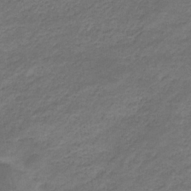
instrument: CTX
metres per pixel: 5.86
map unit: eHb
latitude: -32.8408
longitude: 68.5762
